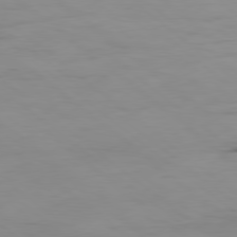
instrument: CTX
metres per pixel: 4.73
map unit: Ap
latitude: -80.0661
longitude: -68.4601
